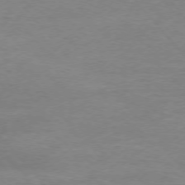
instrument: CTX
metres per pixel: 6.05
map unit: Ap
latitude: -76.2550
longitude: -81.4615
